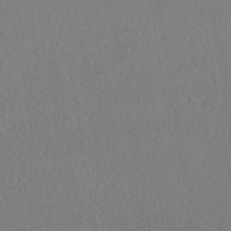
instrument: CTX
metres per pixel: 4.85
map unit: HNhu
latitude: -44.2362
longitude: 94.9541
